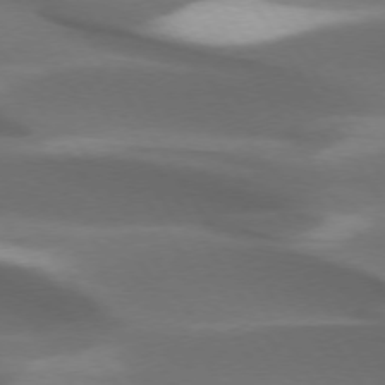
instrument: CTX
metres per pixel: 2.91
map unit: lApd
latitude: 73.5938
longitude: -52.1578
